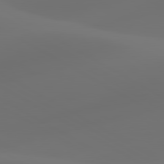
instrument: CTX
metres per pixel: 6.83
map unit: lApd
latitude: 80.5357
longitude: -85.6883
